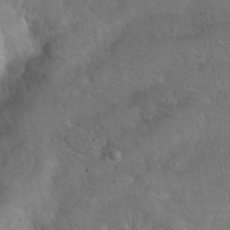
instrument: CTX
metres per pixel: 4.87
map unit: Hto
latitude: 15.5938
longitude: -37.4427
